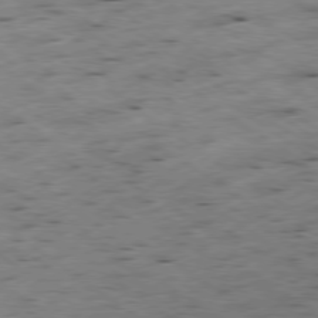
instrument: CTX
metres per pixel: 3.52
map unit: Hpe
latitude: -78.8597
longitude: -20.7435
